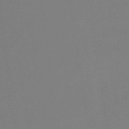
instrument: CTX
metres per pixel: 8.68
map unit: eHb
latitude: -30.4629
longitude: 72.0661
